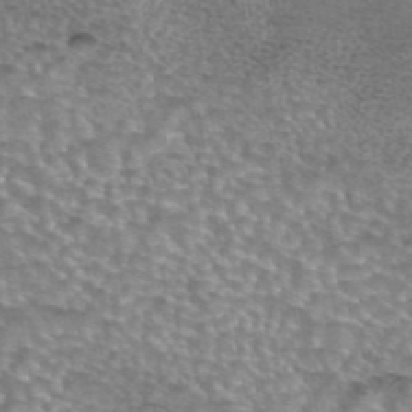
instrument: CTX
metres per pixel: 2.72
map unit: eAb
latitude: 44.2900
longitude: 104.0661
